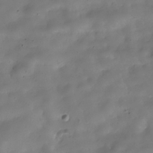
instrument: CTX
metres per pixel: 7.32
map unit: Hve
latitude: -31.0864
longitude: 94.8786
